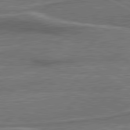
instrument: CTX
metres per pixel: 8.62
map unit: lApd
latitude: 81.2537
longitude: 142.0850
